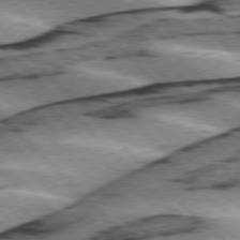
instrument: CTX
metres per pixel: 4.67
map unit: lApd
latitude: 76.1011
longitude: -79.1403
